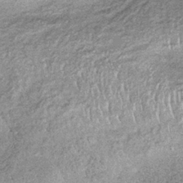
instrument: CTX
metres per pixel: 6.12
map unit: lHb
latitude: -36.7652
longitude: 66.1984
